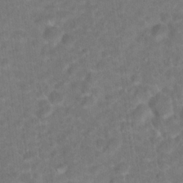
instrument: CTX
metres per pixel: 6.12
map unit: Hto
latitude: 18.1766
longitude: -40.5167
